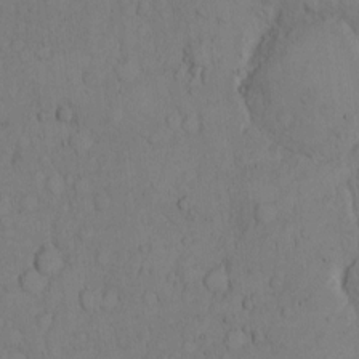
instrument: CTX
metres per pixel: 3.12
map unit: Hto
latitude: 8.4601
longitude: -57.9339
